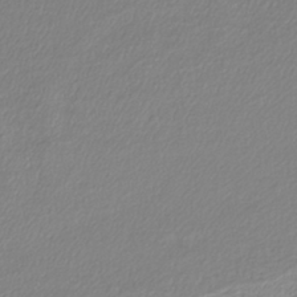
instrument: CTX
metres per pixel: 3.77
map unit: lHb
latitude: -41.5966
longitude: 71.8045
